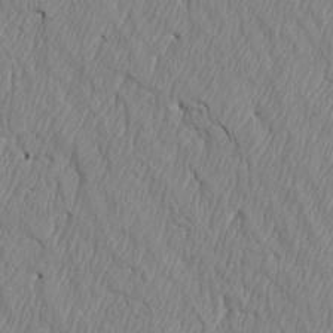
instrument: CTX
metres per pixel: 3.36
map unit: Htu
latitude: 4.2522
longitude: 151.4832
